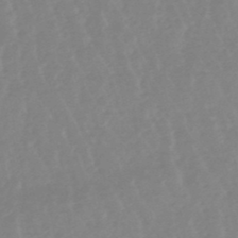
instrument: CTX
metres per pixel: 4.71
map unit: lHb
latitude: -48.6708
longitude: 77.6344
